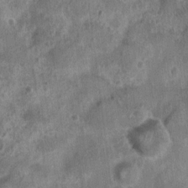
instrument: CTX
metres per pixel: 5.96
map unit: Nhu
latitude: 6.4979
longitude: -20.3845
